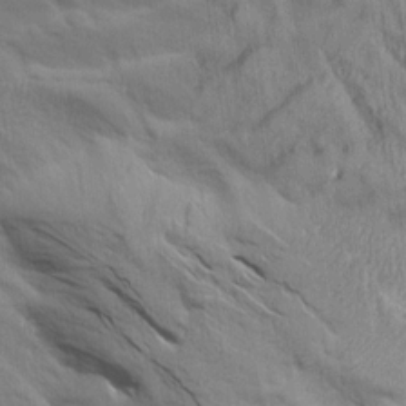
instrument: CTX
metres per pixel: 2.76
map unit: Aa
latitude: 14.6869
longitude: -147.0648
